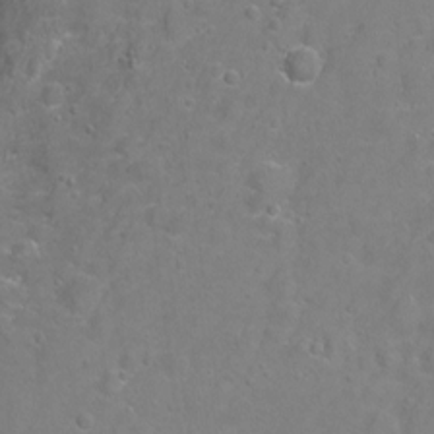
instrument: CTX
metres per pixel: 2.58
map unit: Hto
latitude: -5.0864
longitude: -35.5182
